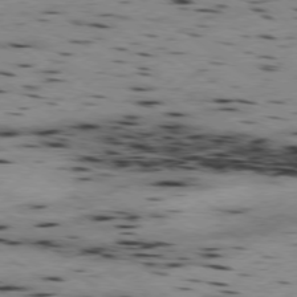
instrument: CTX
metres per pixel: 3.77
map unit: Hpe
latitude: -79.0864
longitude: -22.9703
